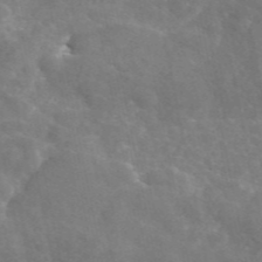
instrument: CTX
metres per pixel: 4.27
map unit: eAb
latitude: 45.8394
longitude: 116.1227
